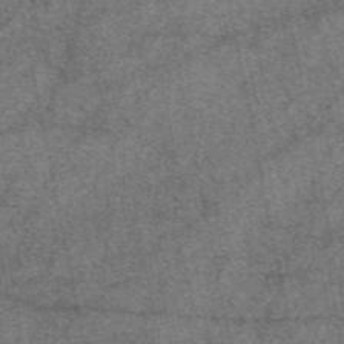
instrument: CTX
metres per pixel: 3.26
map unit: eAb
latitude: 48.2145
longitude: 106.5763
